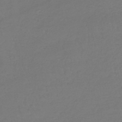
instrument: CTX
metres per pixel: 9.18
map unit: lHb
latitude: -41.5966
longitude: 65.7667
